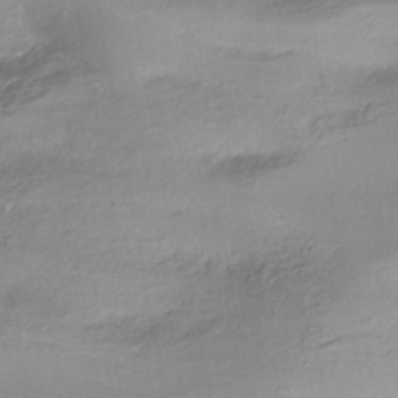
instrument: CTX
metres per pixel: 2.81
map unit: HNhu
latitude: -43.7666
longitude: 103.3321
